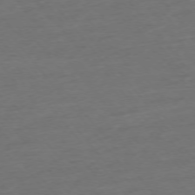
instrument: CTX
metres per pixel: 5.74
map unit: Ap
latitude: -75.5588
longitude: -82.8002
